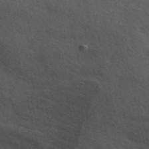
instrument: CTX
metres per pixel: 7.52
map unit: ANa
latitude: 48.6868
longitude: -77.8961
